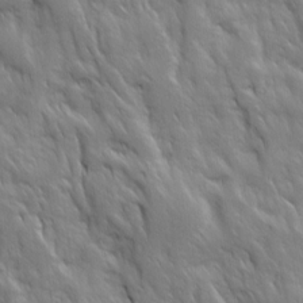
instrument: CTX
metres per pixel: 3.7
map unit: Ave
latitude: 15.9528
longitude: -132.0822
